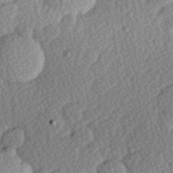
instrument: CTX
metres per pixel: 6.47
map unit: Hve
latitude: 26.7813
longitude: -93.8394
